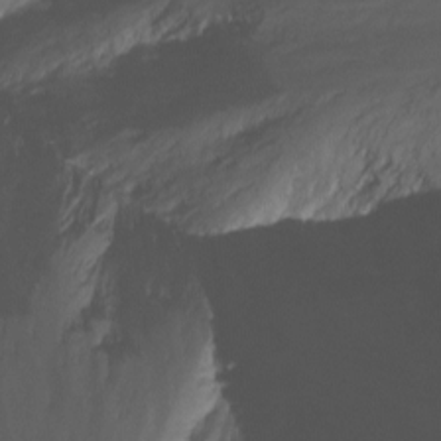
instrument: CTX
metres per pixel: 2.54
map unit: Nhu
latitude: -12.1606
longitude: -49.3860
